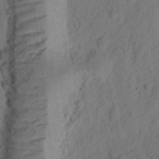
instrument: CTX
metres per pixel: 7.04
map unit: Ht
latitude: 10.2145
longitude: -74.5168
